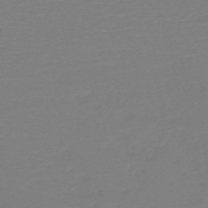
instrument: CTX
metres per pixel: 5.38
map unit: HNb
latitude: -49.8423
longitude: -43.9339
